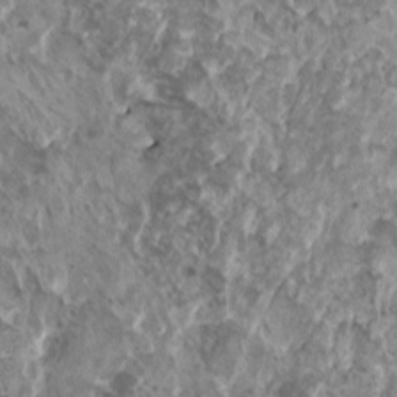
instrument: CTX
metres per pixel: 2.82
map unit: HNhu
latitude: 1.2348
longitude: 5.5210
